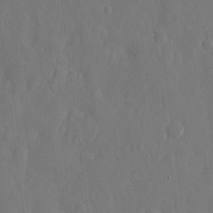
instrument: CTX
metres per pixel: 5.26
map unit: eHh
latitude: 10.4979
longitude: -70.8947
